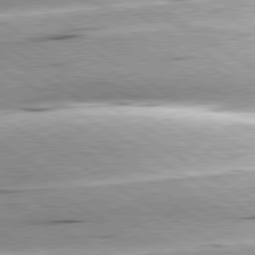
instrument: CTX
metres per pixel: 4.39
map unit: lApd
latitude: 80.1011
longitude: -156.3656
